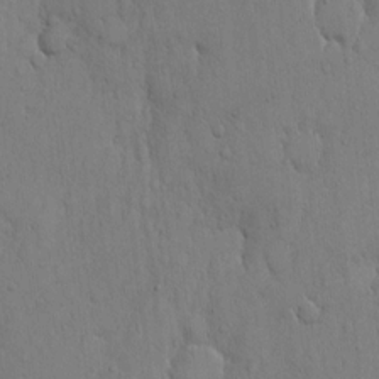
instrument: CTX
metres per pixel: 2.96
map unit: Hto
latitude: 11.2726
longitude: -57.6882
